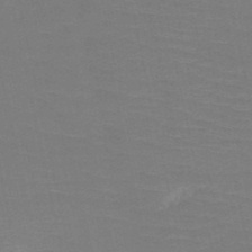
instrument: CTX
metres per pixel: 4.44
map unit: HNb
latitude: -50.2550
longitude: -43.1970
